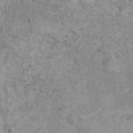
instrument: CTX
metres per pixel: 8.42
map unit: HNhu
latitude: 0.0255
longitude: 3.8044
